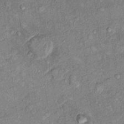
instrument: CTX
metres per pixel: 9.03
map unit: Hto
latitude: 10.4223
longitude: -37.5371
